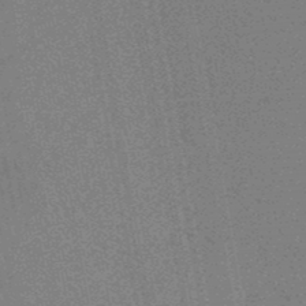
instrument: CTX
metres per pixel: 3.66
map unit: lHb
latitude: -48.4062
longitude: 74.6897
